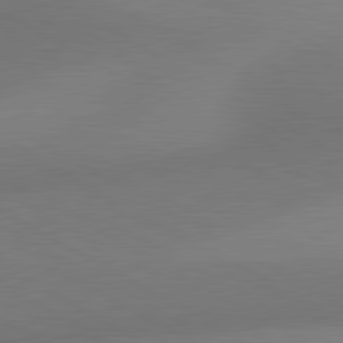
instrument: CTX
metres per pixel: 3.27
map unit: lApd
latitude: 80.7813
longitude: 130.4818
